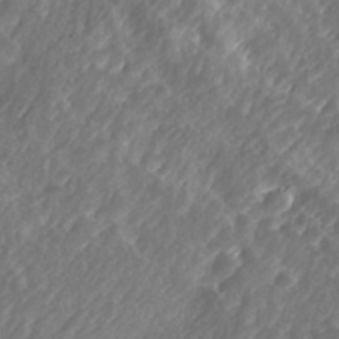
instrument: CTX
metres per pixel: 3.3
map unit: Hve
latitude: 32.0633
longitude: 149.3699
